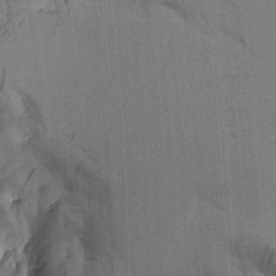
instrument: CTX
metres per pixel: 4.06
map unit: Aa
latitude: 9.8395
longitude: -126.9703
